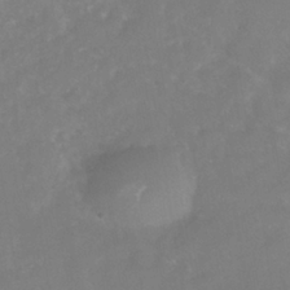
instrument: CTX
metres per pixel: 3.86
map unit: Nhe
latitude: -38.9353
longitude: -118.3467
